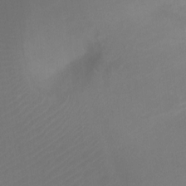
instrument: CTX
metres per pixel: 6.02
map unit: Ht
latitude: -9.6155
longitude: -33.4615
